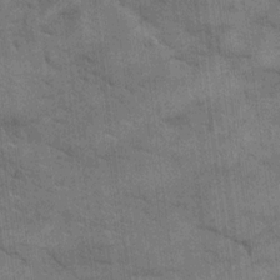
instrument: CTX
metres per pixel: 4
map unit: eHh
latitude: 13.6316
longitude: -65.3860
